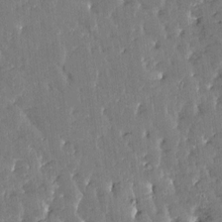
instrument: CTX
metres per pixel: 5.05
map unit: Htu
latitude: -2.2928
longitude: 174.8407
